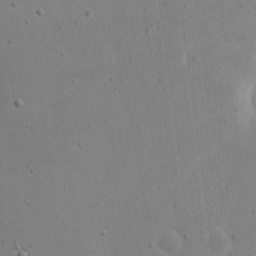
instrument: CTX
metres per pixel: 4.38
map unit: eHh
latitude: 18.6112
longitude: -71.2726
